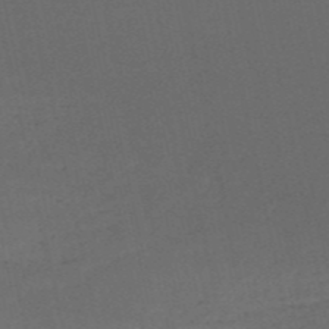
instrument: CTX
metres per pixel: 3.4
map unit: HNb
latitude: -53.8233
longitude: -42.3278
